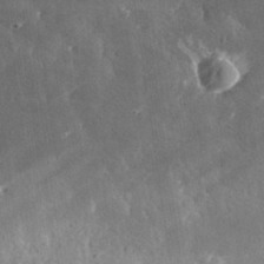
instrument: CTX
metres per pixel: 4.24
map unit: lHvf
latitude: 31.4616
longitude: -91.8016
